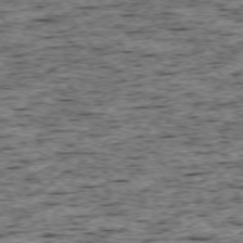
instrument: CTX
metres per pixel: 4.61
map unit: Ap
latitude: -75.4644
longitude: -92.7813
